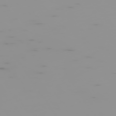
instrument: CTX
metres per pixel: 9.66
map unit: Hpe
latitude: -74.7652
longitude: 6.5007
